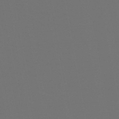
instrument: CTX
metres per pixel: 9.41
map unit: HNb
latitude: -47.8422
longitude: -44.2333
